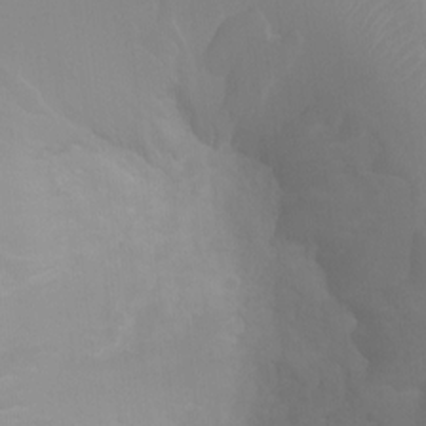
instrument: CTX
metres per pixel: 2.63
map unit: Ht
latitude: -1.1432
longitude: -20.6491
